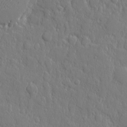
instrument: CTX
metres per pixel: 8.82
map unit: eHh
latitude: 6.3089
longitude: -74.2712
